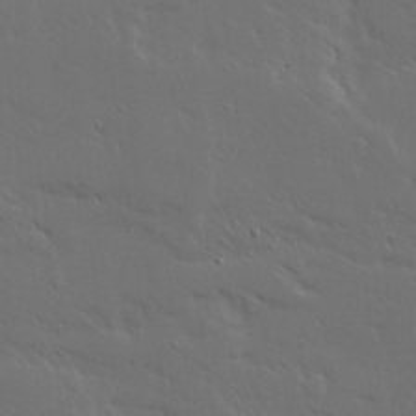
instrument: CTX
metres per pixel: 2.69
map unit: Ave
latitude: 15.4238
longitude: -139.4615
